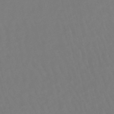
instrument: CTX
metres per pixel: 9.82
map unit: eHb
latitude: -49.7289
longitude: 76.5007
